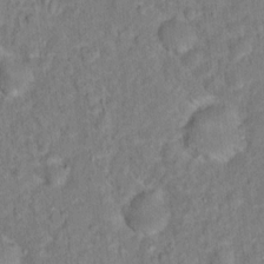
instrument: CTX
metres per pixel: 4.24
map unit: Hto
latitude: 14.0444
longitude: -37.7639
